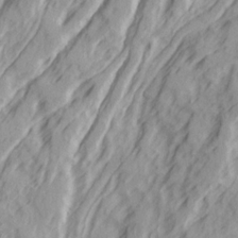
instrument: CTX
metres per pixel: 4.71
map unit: Ave
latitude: 22.2711
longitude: -132.2523
